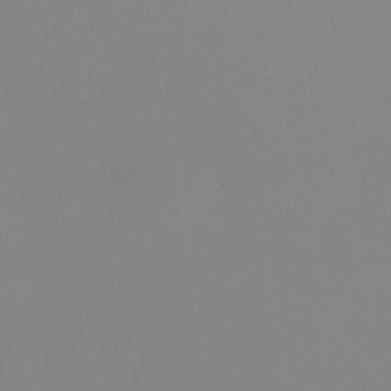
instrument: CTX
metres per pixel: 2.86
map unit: eHb
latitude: -29.9556
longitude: 70.7652
